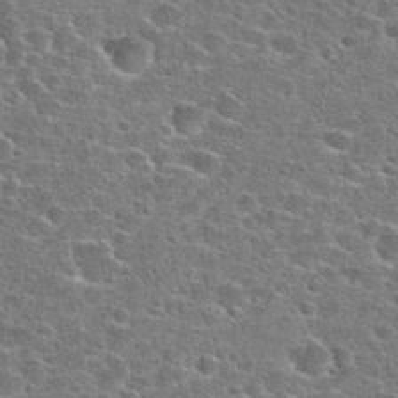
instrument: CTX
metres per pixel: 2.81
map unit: Hto
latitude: 24.3845
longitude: -47.0081
